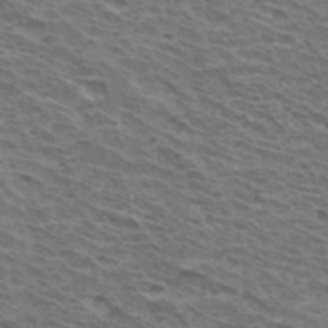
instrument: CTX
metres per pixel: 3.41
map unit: Hto
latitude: 33.1214
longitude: -41.1592
